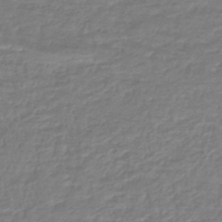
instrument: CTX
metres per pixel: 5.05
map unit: HNhu
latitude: -46.4062
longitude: 96.7463
